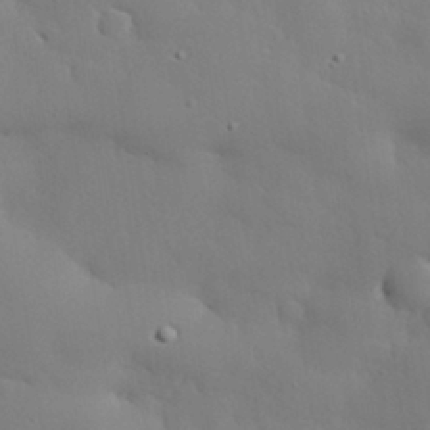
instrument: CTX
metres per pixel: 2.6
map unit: eHh
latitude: 30.6869
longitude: -82.7624
